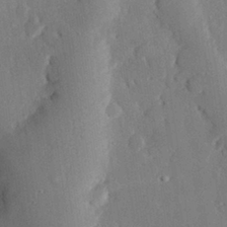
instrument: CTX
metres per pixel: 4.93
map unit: eHh
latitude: 28.6490
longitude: -80.8380
